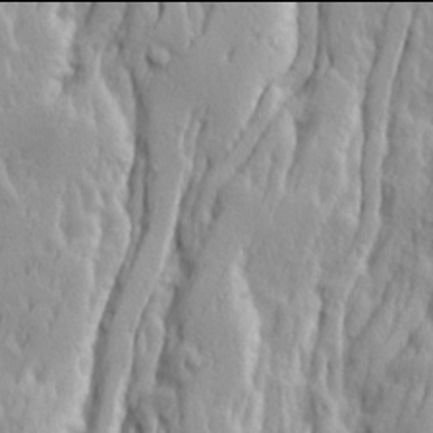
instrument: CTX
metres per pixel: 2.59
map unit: Ave
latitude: 13.9906
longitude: -133.1403
